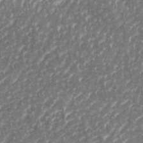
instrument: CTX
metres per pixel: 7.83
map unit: eHh
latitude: 35.4993
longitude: -134.4223
